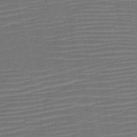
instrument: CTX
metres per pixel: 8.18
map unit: HNb
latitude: -47.0297
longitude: -41.6127
